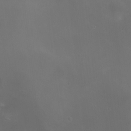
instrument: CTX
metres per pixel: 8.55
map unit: HNhu
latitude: 6.8380
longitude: 6.6518
